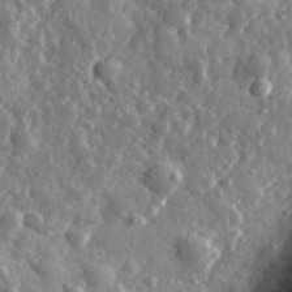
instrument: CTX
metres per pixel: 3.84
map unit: eHh
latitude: 34.5356
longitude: -79.9906
